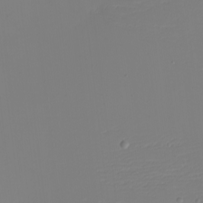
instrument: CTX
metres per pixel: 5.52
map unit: eHh
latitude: -5.0675
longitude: -83.7827
